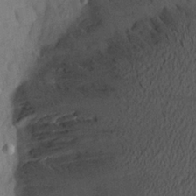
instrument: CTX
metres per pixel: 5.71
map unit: Aa
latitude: 22.7813
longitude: -144.9891
